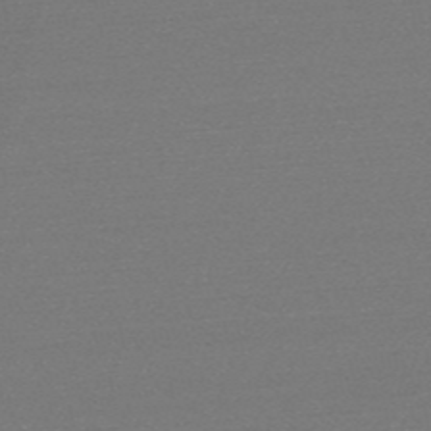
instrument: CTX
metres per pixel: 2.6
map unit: HNb
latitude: -53.3320
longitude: -43.1403
